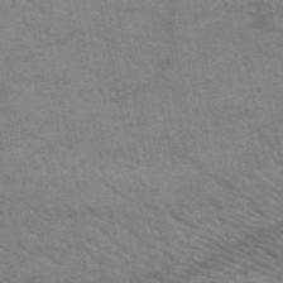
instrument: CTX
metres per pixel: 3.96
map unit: HNb
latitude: -52.7841
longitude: -44.0633
